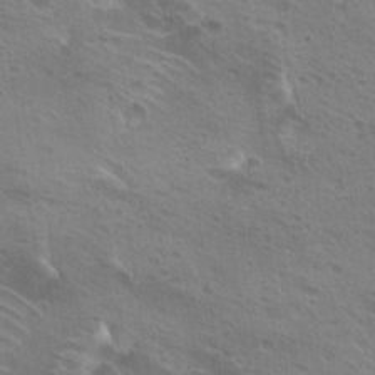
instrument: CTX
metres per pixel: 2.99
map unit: Hto
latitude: 25.0836
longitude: -38.8380
